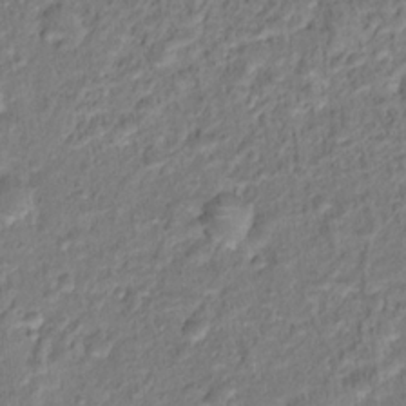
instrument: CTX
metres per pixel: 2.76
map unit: Hto
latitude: 16.7435
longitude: -37.4049
